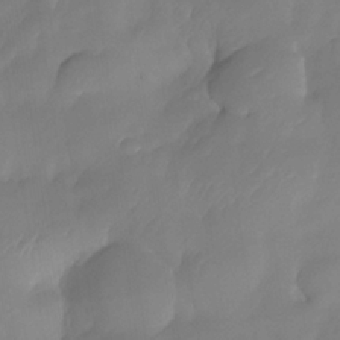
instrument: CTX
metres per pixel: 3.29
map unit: Nhe
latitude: -33.7478
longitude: -145.6883
